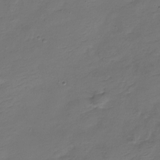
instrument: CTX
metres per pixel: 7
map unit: Nhe
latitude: -18.9542
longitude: 145.1809
